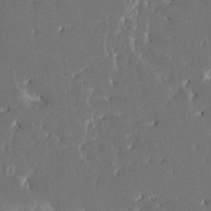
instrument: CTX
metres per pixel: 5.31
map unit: HNhu
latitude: 5.6316
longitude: -6.4034
